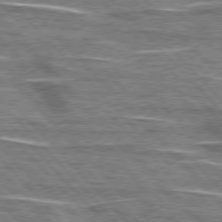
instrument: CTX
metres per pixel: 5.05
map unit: lApd
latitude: 76.3467
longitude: -81.4237
